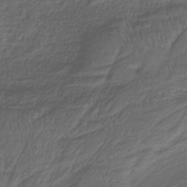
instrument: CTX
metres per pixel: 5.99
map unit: HNb
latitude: -35.8044
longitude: 58.5951
